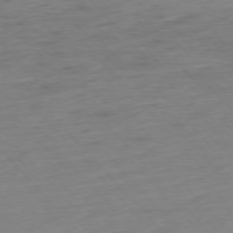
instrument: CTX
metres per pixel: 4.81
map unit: Hpe
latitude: -76.5385
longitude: -14.6491
